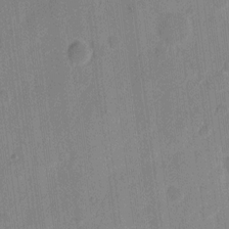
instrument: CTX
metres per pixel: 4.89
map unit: eHh
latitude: 9.9528
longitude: -66.8946
